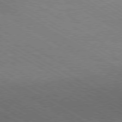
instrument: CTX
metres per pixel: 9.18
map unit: Hpe
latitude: -80.8408
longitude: 16.2551
